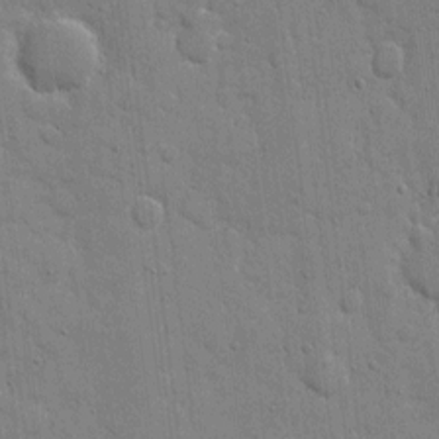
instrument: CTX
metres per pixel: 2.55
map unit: eHh
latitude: 8.4412
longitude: -67.5938
